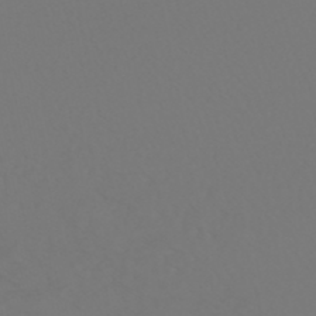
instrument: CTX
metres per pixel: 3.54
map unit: HNhu
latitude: -48.3684
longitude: 101.0486
